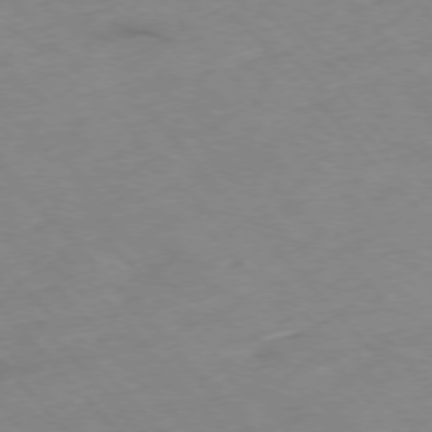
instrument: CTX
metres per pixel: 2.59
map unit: Hpe
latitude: -76.4629
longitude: -17.5371
